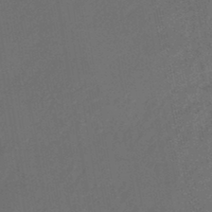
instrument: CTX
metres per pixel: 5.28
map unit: eHb
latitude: -46.5573
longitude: 85.5021
